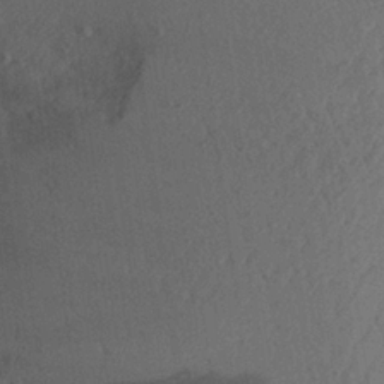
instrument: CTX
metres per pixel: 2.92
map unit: Aa
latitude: 22.9892
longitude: -144.9514
